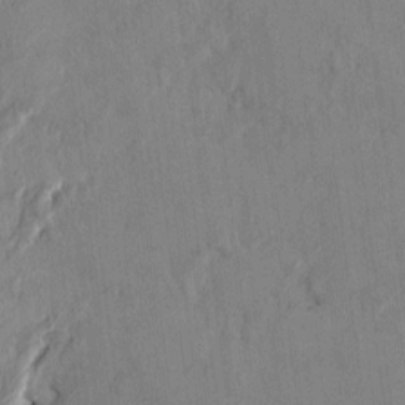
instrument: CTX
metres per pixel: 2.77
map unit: HNhu
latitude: 0.8002
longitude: -5.5182
